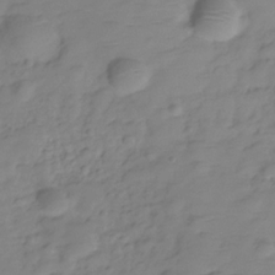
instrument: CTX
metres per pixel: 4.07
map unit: Hve
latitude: -29.6344
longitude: 90.7464
